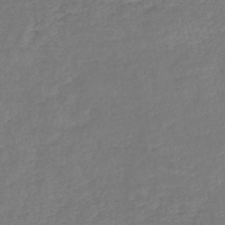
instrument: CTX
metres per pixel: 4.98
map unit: lHb
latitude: -41.5210
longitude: 79.3320
